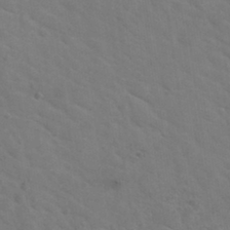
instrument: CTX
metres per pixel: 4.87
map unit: Hto
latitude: 30.5357
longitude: -47.0270
